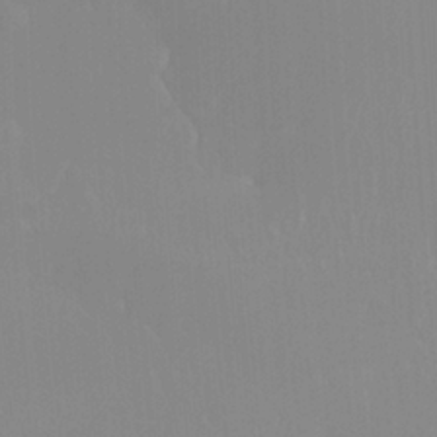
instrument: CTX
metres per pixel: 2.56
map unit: Ht
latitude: -15.0865
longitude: -47.8962
